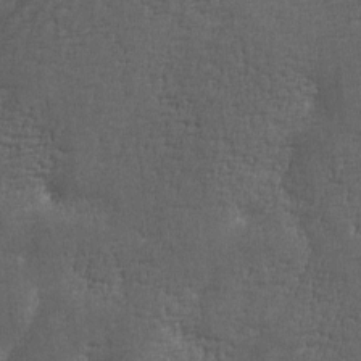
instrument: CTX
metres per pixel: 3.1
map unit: Ave
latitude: 1.9150
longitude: -111.9339
